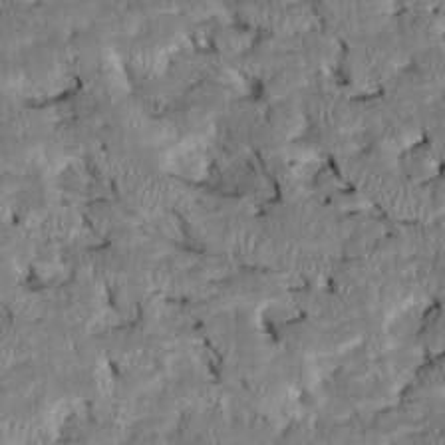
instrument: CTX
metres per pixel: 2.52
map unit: Htu
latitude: -6.7463
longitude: 145.6155
